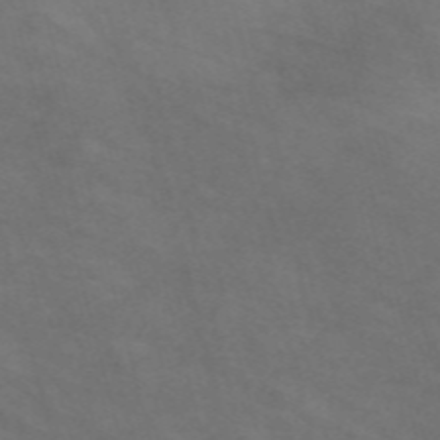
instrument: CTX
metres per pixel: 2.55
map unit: Nve
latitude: -58.7652
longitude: 58.6896
